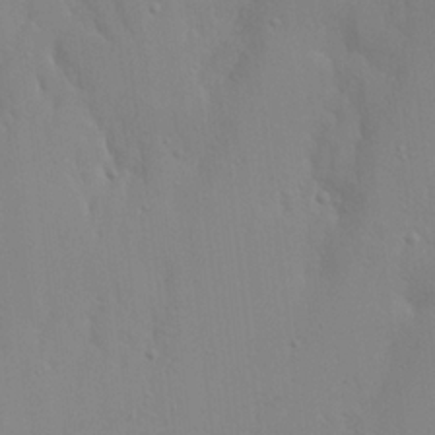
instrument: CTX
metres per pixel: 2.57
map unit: Aa
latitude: 17.8772
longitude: -142.1200
